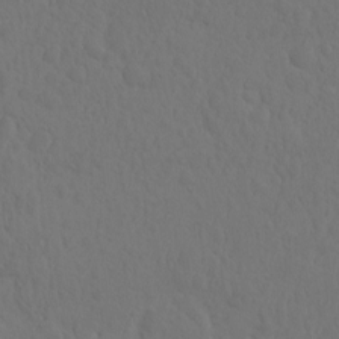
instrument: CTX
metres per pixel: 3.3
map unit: eHh
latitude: -1.7289
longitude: 15.0298
